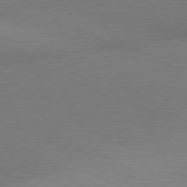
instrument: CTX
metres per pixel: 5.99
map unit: lApd
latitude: 80.6490
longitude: 128.8219
